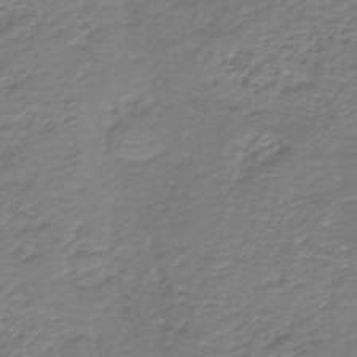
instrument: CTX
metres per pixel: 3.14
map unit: HNb
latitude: -42.4440
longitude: 50.1228
